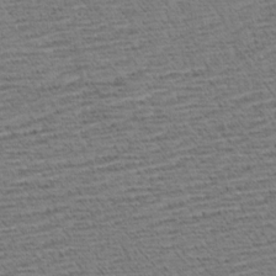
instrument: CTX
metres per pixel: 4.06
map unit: Aa
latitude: 7.8583
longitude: -137.5182
